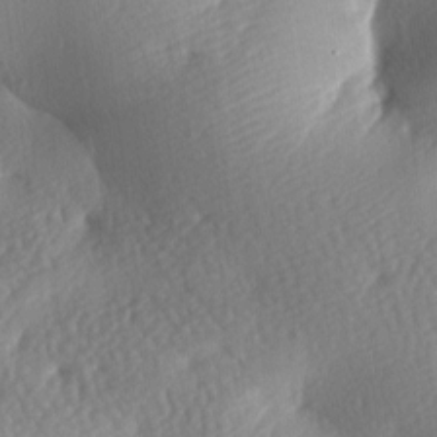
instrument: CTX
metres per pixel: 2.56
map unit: lAa
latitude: -8.0283
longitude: -126.9703
